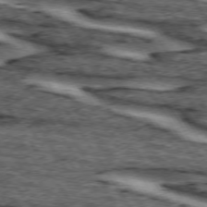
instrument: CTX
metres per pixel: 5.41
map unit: lApd
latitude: 74.3089
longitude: -72.6302
